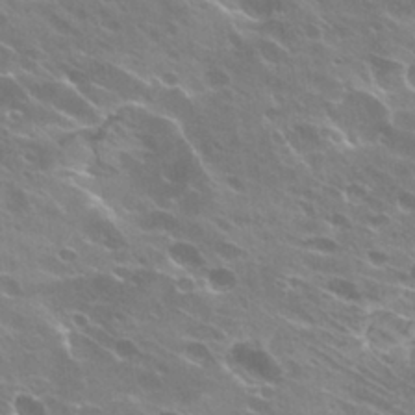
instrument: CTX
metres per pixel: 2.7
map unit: Hto
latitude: 27.0648
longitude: -41.1214
